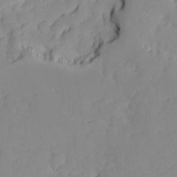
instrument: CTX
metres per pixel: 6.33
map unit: Ave
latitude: -9.2754
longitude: -116.9325
